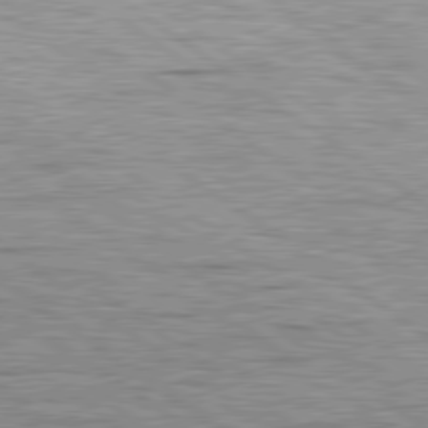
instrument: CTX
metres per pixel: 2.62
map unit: lApd
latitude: 79.4994
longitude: -141.1781
